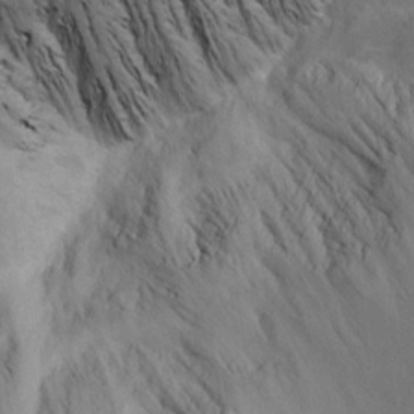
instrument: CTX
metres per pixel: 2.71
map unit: Aa
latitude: 19.2348
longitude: -141.1970
